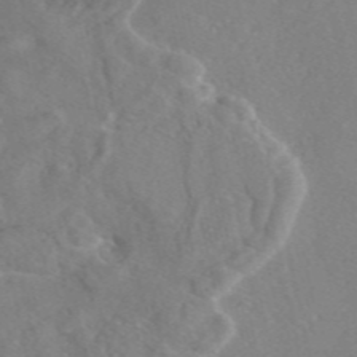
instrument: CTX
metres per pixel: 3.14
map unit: eAb
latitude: 46.7624
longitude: 112.8030
